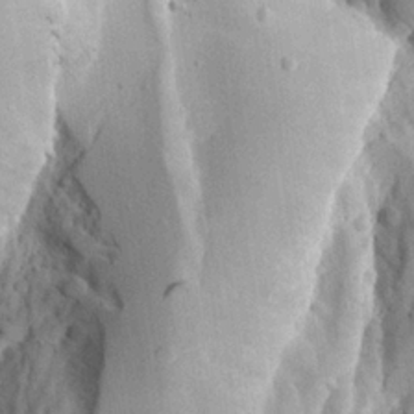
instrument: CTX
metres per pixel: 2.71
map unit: Aa
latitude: 23.6883
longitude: -128.0255
